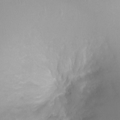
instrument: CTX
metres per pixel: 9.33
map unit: Ht
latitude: -0.8975
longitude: -19.0458
